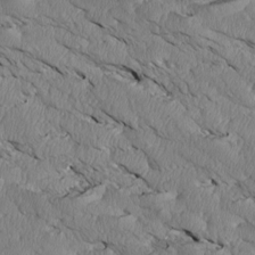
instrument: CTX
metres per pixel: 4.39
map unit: Htu
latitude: 3.3481
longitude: 152.7841
